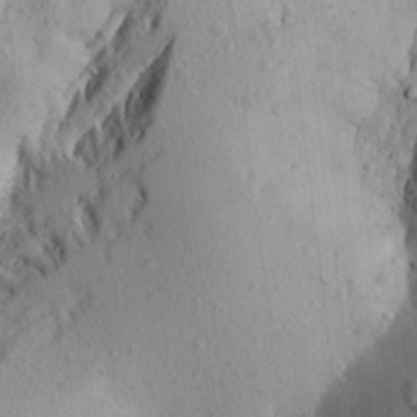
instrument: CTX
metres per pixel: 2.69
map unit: Aa
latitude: 23.5749
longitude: -147.2159
